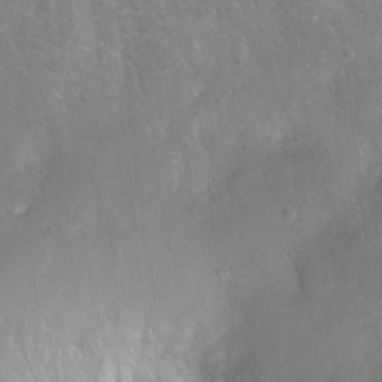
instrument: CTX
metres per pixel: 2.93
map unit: Ht
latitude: -6.2172
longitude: -36.2523
